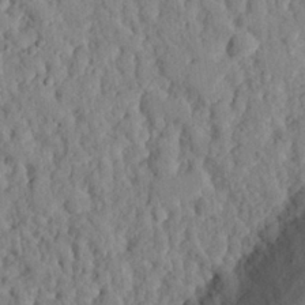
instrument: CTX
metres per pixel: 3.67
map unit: eHh
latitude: 26.2712
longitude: -78.7435
